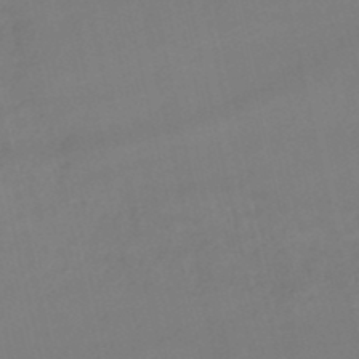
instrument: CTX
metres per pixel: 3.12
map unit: lHb
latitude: -47.0864
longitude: 66.8975
